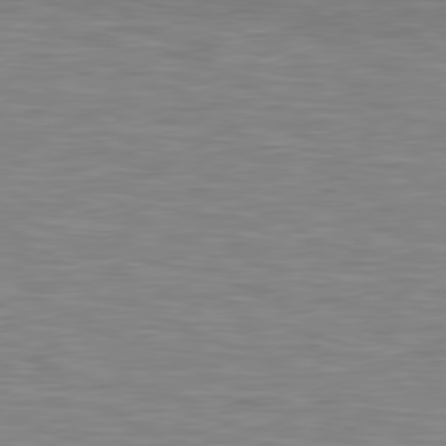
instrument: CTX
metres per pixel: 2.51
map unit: Hpe
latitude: 79.5938
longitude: -126.5357
